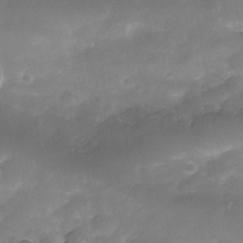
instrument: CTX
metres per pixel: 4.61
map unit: Nhe
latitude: -34.9920
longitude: -146.2901
